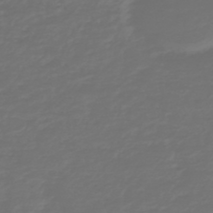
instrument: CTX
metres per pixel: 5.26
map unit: HNb
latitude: -47.6722
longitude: 54.5952
